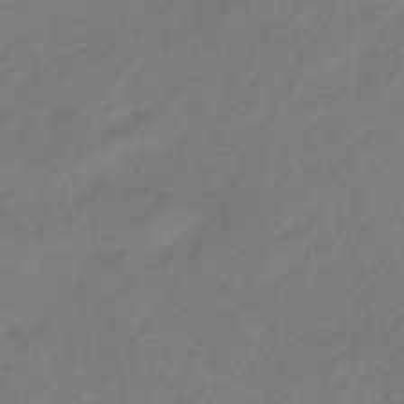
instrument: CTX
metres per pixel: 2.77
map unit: eHb
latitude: -42.8408
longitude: 84.3873
